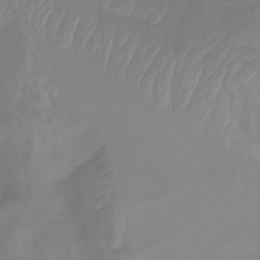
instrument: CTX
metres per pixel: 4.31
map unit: Nhu
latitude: -13.9745
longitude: -58.6680
